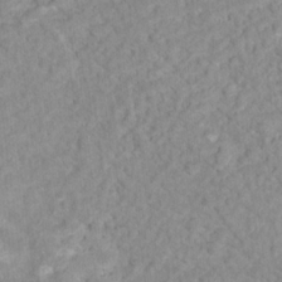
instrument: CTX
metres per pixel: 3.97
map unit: Nhu
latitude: 16.6491
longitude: -31.6316
